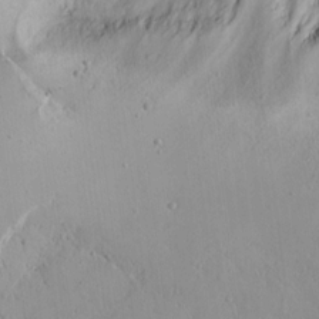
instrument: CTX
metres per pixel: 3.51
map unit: lAvf
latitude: 16.2145
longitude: -126.7246
